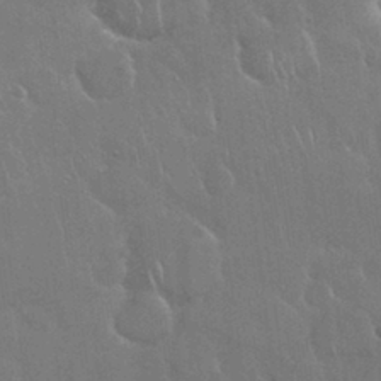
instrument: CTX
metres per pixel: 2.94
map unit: Nhu
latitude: 28.3089
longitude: -62.6491
